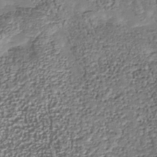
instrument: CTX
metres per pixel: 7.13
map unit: Nhu
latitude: -38.0850
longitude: -81.8961
